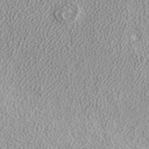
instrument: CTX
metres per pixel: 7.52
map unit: ANa
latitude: 38.5168
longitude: 20.7085
